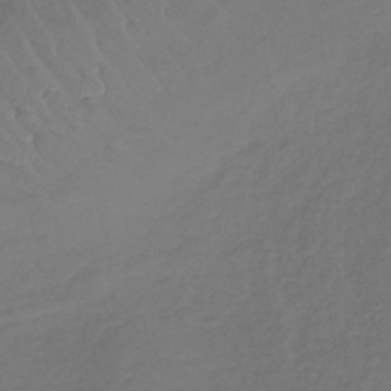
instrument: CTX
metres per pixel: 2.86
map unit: lHb
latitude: -39.5021
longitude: 70.6330
